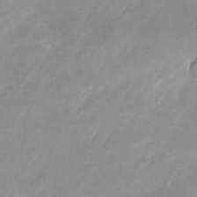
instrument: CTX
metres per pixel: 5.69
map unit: Nhu
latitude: -24.1228
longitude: -70.0255
